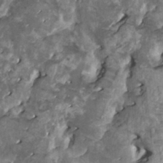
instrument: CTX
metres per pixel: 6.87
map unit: HNhu
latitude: 3.4237
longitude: 5.8989
